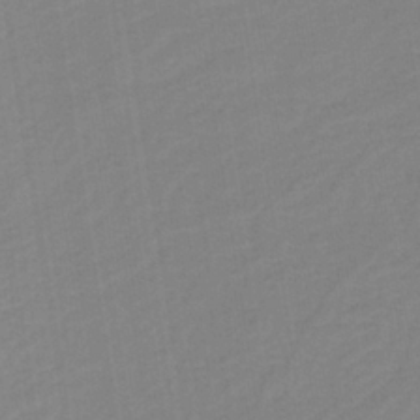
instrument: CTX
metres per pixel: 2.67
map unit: lHb
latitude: -34.9920
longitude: 64.7274
